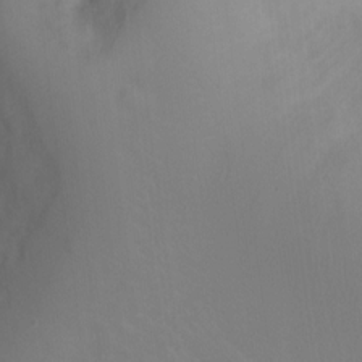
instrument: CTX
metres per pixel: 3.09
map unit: Ht
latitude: -1.6533
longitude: -33.7072
